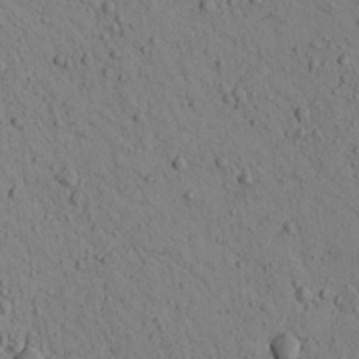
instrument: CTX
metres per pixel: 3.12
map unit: Aa
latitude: 22.2145
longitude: -139.7827
